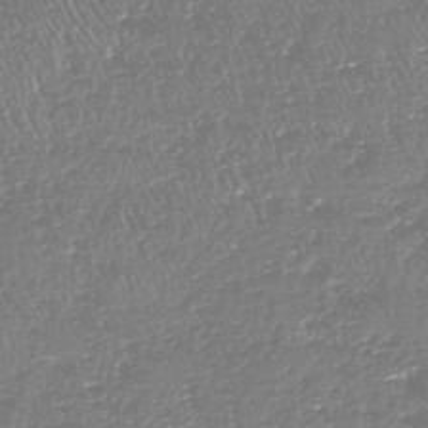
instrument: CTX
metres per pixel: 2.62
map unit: HNhu
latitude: -48.1417
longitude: 29.2754
